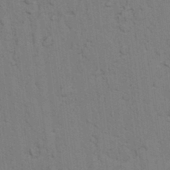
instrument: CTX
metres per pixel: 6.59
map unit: lAvf
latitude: 25.6504
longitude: -111.8584
